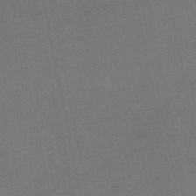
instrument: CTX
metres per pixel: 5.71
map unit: eAb
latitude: 51.3859
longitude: 108.7274
